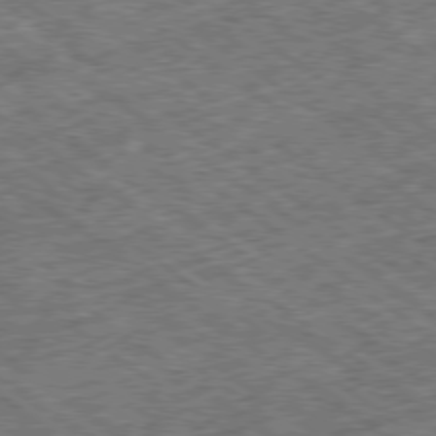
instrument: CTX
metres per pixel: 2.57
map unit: Ap
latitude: -79.2187
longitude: -50.3089
